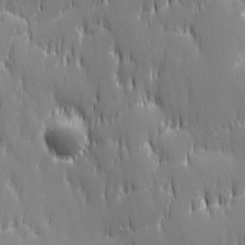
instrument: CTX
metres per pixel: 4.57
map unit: Ave
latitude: 2.3278
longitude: -113.4237
